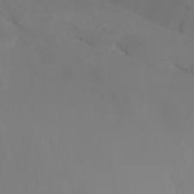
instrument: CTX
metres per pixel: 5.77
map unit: Nhu
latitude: -8.1606
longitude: -81.8394
